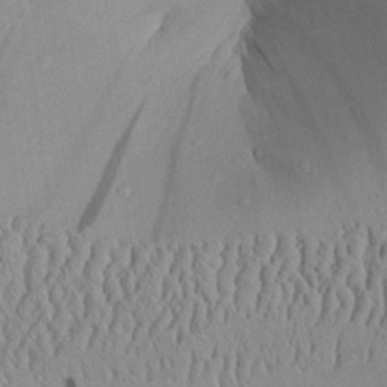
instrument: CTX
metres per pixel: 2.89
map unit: Aa
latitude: 28.2900
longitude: -133.4615
